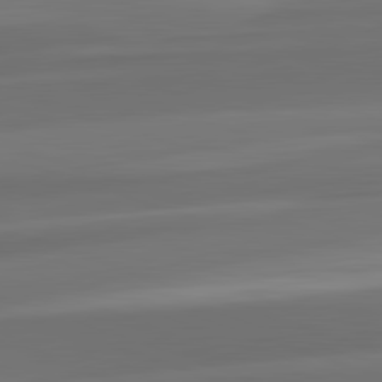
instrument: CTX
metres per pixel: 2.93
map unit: lApd
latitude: 82.2522
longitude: -163.9339
